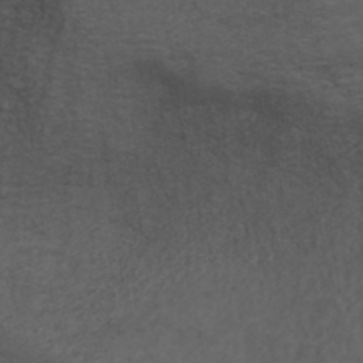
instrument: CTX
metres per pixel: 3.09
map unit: ANa
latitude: 38.8569
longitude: 23.4644
